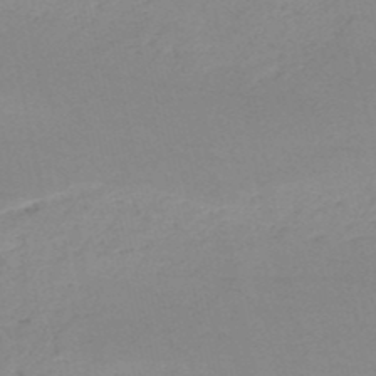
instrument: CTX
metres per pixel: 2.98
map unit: HNb
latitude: -50.8975
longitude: -53.8395
